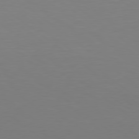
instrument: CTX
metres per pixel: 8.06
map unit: Hpe
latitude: 78.7058
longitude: -173.5182
